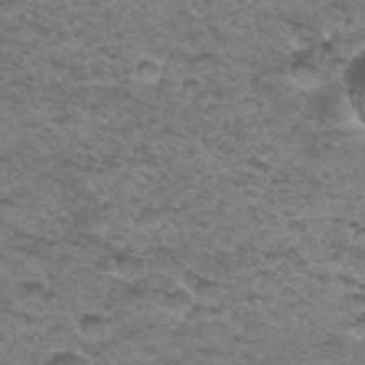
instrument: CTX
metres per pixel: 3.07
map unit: Hto
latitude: 33.5560
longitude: -48.3089
